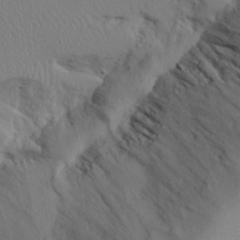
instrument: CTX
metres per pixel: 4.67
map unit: Aa
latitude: 25.5560
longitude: -132.0633
